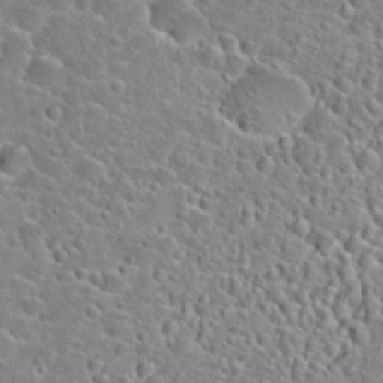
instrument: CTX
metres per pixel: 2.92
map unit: Hto
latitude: 24.4978
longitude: -46.4601
